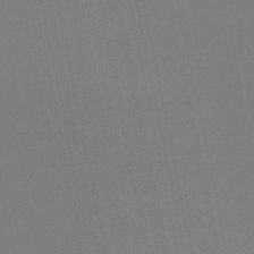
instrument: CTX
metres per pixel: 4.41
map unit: lHb
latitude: -46.3684
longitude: 78.1228
